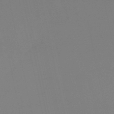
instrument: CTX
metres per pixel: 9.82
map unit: eHh
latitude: -53.3131
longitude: -24.6301
